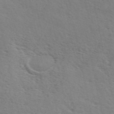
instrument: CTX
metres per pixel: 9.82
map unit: ANa
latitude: 49.1592
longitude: -76.3089
